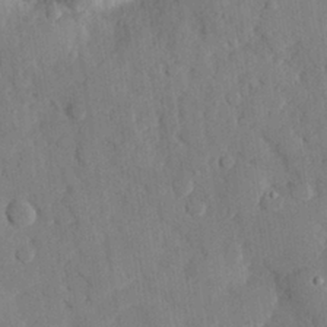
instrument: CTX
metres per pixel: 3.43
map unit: eHh
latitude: 28.2333
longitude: -80.3845
